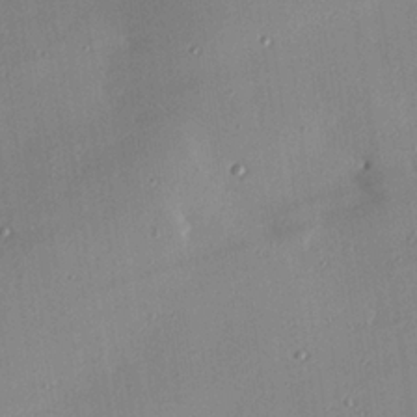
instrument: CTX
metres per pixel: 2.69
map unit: eHh
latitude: 24.3089
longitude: -90.9325
